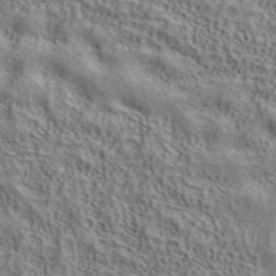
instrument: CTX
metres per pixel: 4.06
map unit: ANa
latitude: 39.3104
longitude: 28.5763
